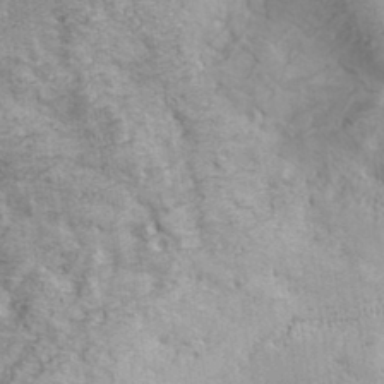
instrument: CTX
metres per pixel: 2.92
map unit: Hve
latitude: 32.6113
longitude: 148.5952
